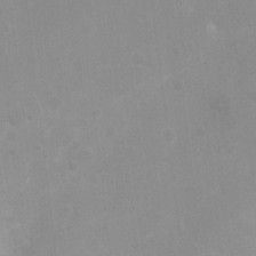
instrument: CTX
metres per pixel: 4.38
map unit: Nhu
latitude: 3.2726
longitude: -25.8205
